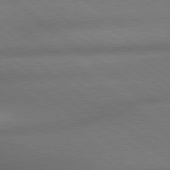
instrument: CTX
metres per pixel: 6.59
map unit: lApd
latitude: 79.4427
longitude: -167.5371
